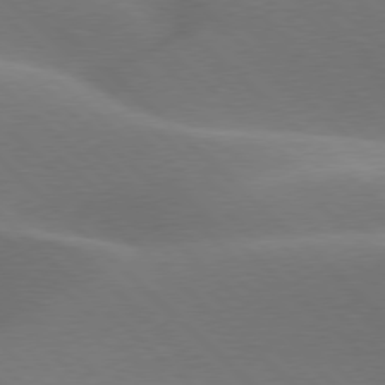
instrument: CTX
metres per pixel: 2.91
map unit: lApd
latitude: 77.4615
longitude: -51.7071
